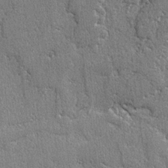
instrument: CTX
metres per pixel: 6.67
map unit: lAvf
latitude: -4.8597
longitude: -109.6127
